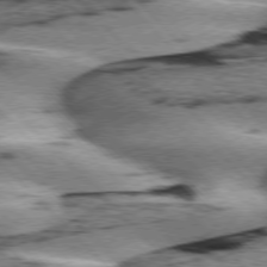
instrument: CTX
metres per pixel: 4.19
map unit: lApd
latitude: 76.0444
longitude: -78.8002
